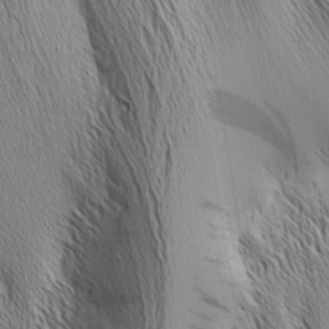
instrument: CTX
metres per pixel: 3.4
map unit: Nhu
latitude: -5.8611
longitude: -152.2334
